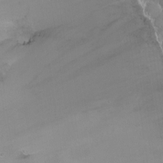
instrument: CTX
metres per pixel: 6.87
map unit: Nhu
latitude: -7.3131
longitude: -44.2144
